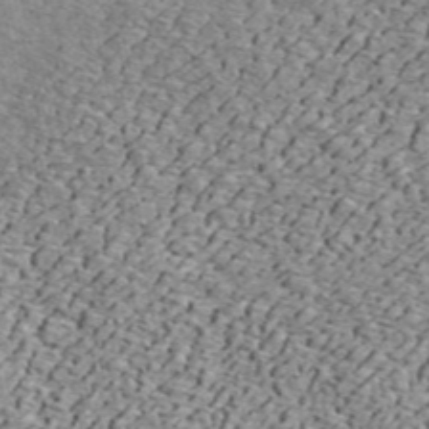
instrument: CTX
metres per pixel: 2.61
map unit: ANa
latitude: 44.8947
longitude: -84.9703
